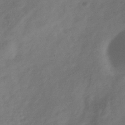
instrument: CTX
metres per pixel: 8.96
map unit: Hve
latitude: -33.0109
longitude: 90.1417
